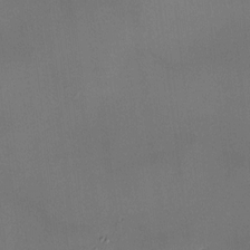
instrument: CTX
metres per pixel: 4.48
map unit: HNhu
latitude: 9.6505
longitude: 10.0283
